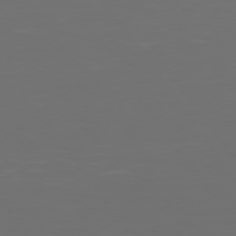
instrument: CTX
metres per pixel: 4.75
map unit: Hpe
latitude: 74.4034
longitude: -124.5545
